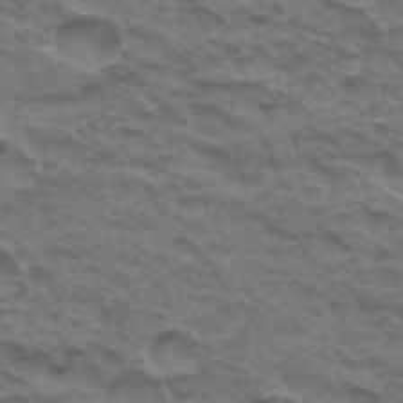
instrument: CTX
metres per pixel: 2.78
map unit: Hto
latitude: 32.1011
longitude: -47.4427
